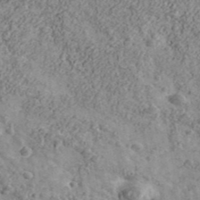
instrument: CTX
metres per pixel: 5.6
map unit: Ave
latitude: 43.2159
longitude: -111.3671
